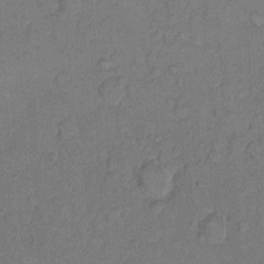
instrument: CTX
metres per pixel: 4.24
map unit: Hto
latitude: 8.6680
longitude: -61.6316
